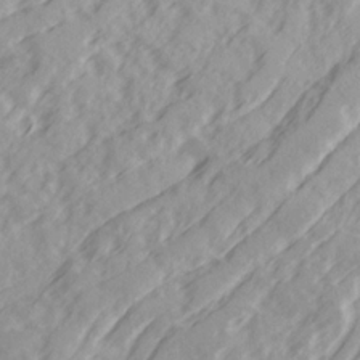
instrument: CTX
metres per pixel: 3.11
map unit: Ave
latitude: 21.7828
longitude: -132.0444
